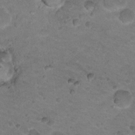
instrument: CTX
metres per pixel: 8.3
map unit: Nhu
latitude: 18.2900
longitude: -32.6868
